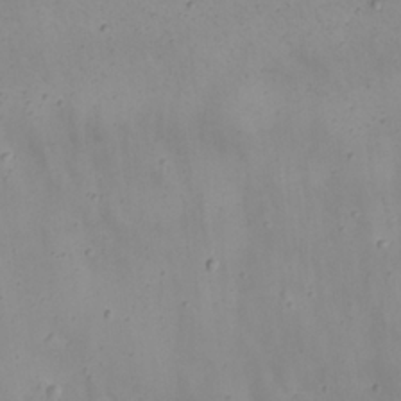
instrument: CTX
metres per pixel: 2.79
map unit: Nhu
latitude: 22.4223
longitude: -66.1766
